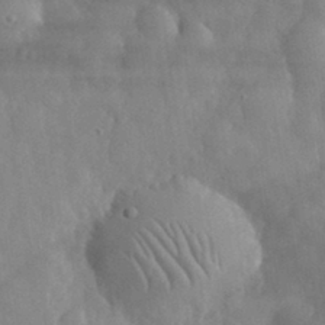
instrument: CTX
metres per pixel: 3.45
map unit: eHh
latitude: 31.9717
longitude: -72.5168
